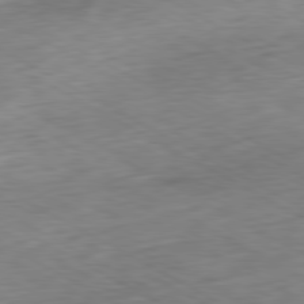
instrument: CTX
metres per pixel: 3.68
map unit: Ap
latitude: -80.9353
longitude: -71.4615
